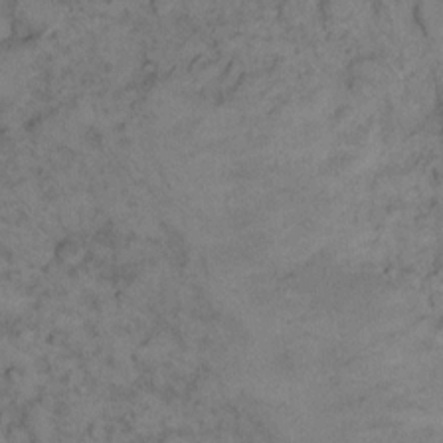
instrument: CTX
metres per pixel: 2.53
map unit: eHh
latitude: 13.9528
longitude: -63.4994
